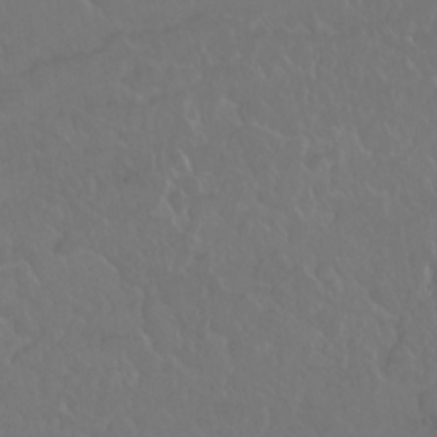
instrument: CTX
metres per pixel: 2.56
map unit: Nhu
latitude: 24.2522
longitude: -63.0648
